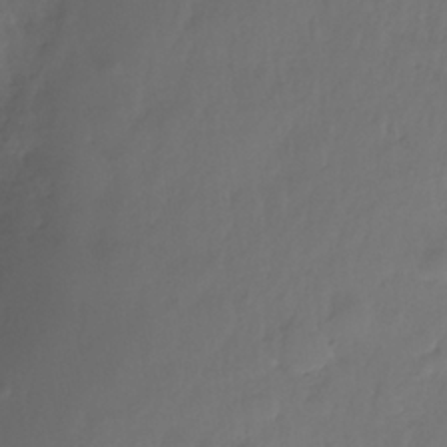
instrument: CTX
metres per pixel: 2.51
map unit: Nhe
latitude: -36.9919
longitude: -178.8569
